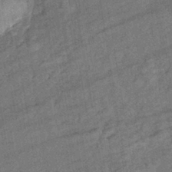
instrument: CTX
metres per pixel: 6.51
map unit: eHb
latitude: -39.7289
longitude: 77.9745
